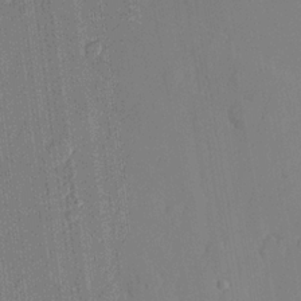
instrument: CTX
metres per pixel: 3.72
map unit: lHvf
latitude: 21.5938
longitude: 144.8786
